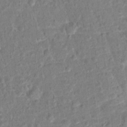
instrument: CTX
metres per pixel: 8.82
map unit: Hto
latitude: 13.5560
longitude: -38.4979
